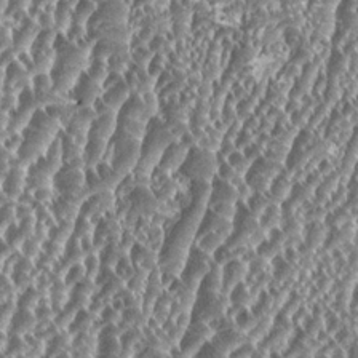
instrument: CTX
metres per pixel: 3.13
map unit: HNhu
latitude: 0.3089
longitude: 0.1417
